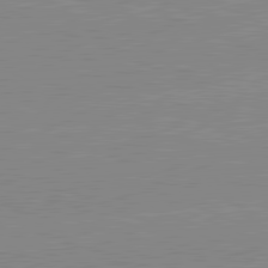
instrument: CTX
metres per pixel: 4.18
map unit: lApd
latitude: 81.6127
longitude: -157.5371
